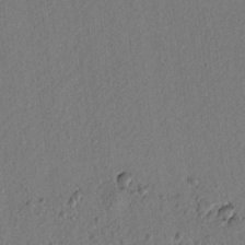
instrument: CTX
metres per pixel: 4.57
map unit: lAvf
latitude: 7.2348
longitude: 165.0865
